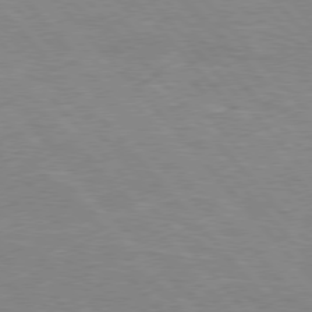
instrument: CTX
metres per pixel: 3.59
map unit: Hpe
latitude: 76.5168
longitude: -151.8016
